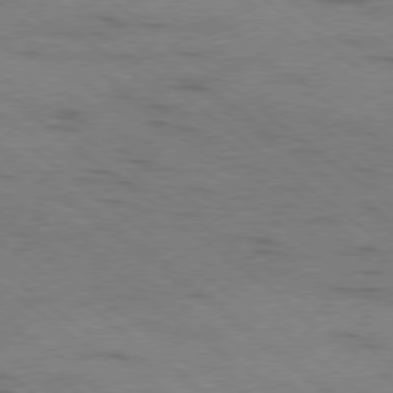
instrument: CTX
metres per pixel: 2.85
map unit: Ap
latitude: -79.4076
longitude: -100.6302
